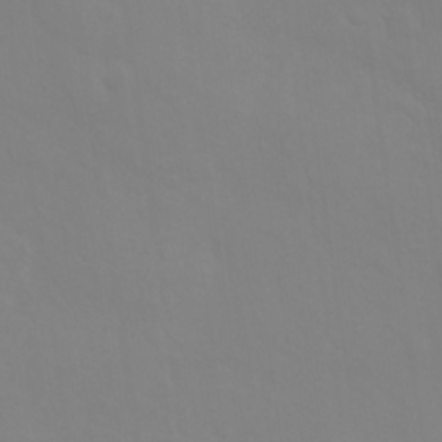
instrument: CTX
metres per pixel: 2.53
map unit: Nhu
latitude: 26.2712
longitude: -57.0080
